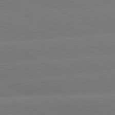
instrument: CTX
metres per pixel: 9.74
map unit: lApd
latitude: 81.2159
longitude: -154.3845
